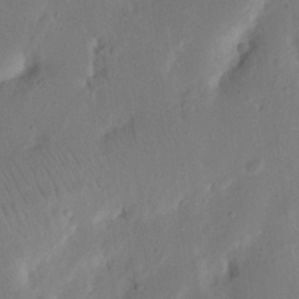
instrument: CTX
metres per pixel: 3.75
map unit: Nhu
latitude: 19.5182
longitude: -74.4034
